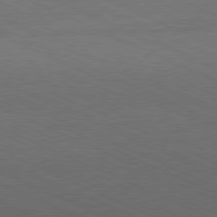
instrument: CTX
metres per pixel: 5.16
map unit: Hpe
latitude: -81.5210
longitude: 15.6533
